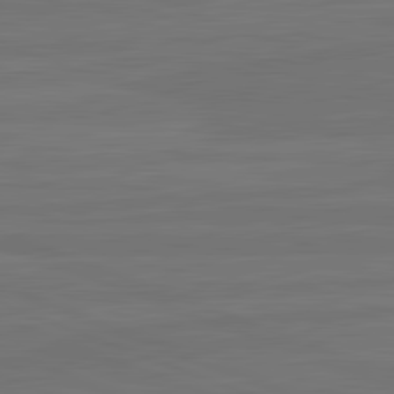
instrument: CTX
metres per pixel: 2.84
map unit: lApd
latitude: 82.4034
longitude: -179.4238
